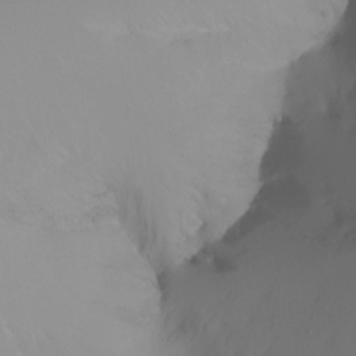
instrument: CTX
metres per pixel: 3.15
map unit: Nhu
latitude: -11.7478
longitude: -63.8395
